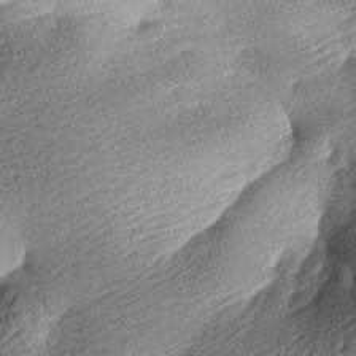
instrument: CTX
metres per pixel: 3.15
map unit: lAa
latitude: -8.9353
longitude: -126.6113
